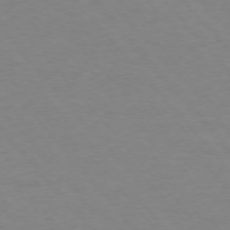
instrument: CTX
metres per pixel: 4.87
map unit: Ap
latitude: -76.5952
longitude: -88.4034
